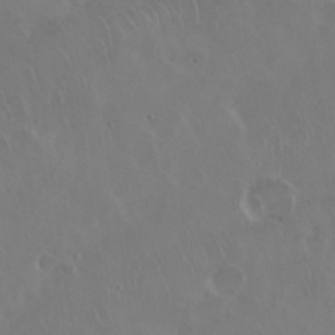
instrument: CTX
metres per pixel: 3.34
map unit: Nhu
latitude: 29.3859
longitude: -59.9717
